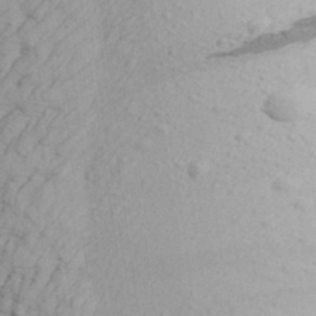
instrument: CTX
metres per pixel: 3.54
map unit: Aa
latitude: 29.7260
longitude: -137.7639
